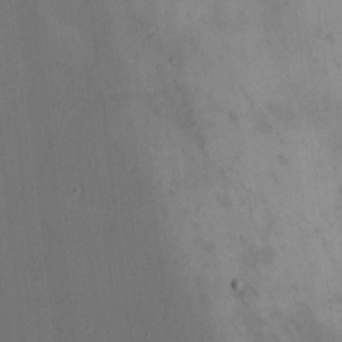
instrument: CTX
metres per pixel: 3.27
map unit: Nhu
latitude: 0.0255
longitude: -76.9702
